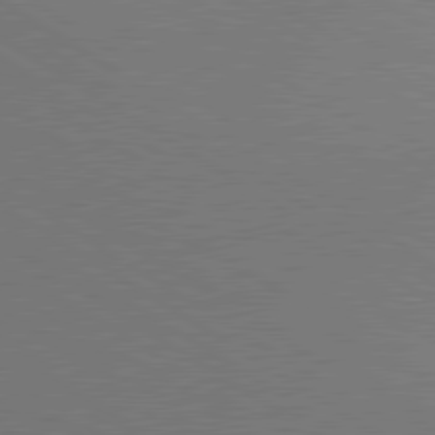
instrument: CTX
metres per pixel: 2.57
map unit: lApd
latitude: 80.2145
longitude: 126.8408
